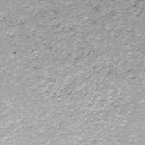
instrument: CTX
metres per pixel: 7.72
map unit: ANa
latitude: -40.4251
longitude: 102.9353
